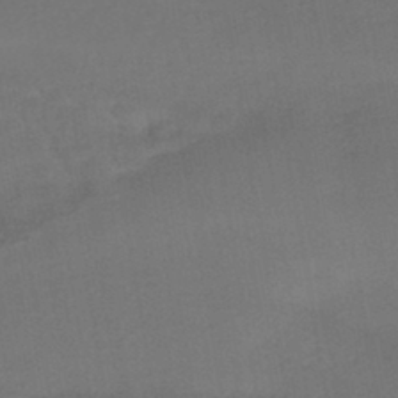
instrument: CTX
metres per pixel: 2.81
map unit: HNhu
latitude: -42.0849
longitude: 93.1242
